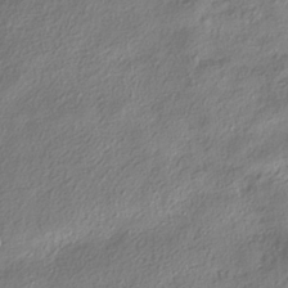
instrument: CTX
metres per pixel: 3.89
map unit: HNhu
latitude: -39.4832
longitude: 101.8422
